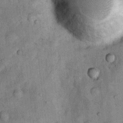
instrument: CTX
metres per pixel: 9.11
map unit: Nhu
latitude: 7.4804
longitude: -23.9717
